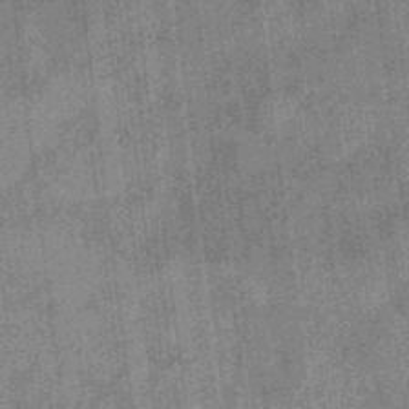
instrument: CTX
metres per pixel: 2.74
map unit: eHb
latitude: -35.8422
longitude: 79.1242
